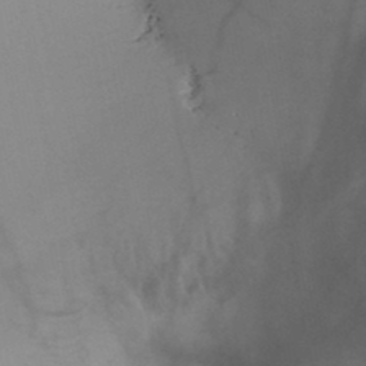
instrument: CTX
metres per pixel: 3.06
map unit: HNb
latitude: -45.8989
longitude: -40.9324
